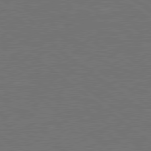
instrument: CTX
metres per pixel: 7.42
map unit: Hpe
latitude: 79.1214
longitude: -123.9717
